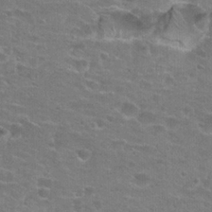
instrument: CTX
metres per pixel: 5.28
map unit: Hto
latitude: 22.1767
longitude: -43.5560
